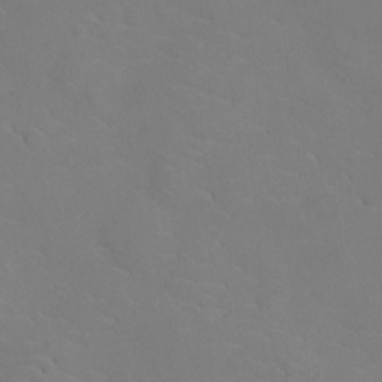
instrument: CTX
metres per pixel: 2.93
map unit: Ht
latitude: -9.9745
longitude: -23.4804
